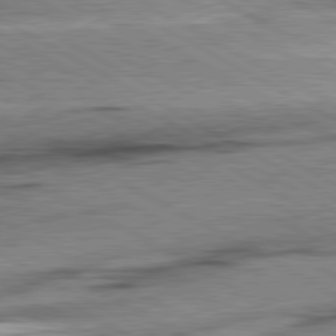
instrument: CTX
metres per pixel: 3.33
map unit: lApd
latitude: 80.6868
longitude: -157.0080
